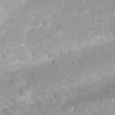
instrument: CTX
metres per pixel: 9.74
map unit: Nhu
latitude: 26.7624
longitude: -62.7813
